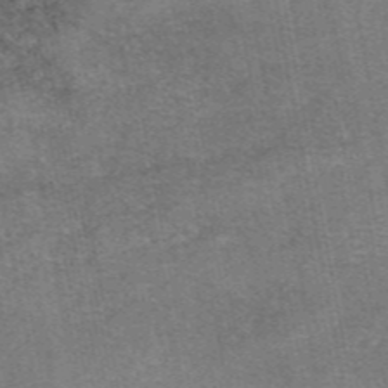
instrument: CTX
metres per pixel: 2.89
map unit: eAb
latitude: 47.8962
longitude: 104.0094
